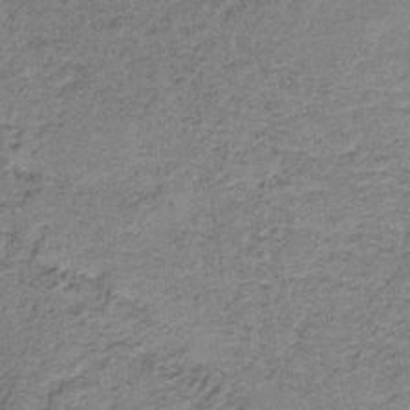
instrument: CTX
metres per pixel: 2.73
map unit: HNb
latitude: -36.0472
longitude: 54.2929
